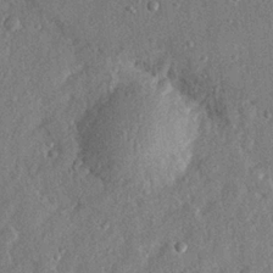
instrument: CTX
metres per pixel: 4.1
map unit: lHvf
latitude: 23.0269
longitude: 144.5385
